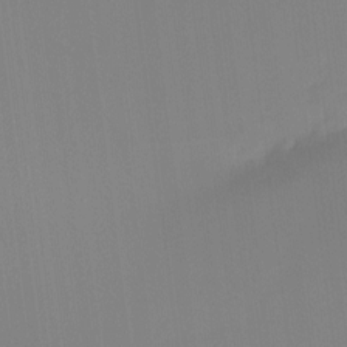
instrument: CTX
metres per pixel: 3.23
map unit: Hto
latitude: -8.3684
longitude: -51.1025
